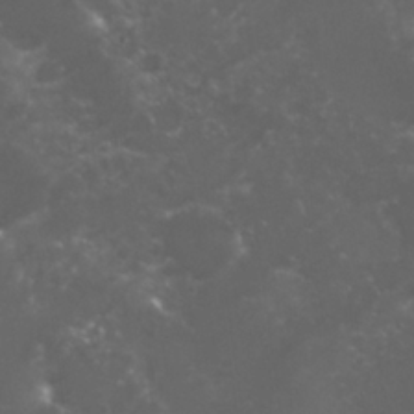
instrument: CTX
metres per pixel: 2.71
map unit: Nhu
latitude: 27.3482
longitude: -60.5357
